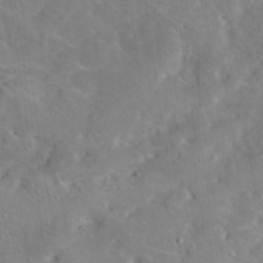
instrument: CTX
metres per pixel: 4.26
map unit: Hto
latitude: 17.5938
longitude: -38.1767
